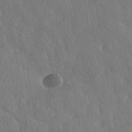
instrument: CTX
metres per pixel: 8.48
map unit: HNhu
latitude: -41.1242
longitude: 98.5951
